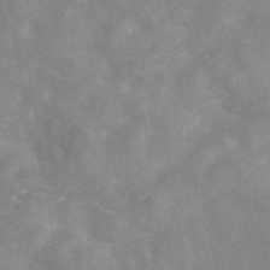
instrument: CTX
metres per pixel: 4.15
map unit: eAb
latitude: 45.9717
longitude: 126.9163
